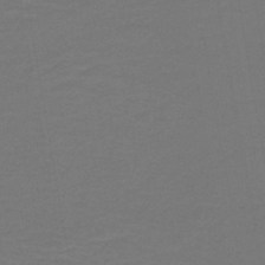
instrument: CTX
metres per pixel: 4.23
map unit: lHb
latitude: -43.4832
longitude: 53.0675
